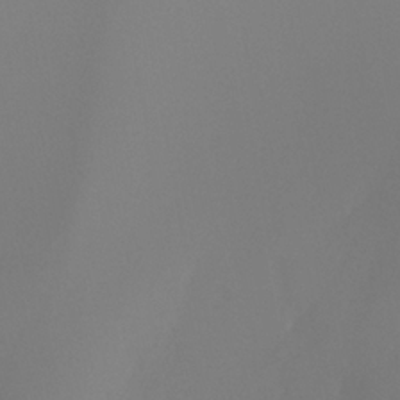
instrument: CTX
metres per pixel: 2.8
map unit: Ht
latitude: -4.9352
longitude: -61.8583
